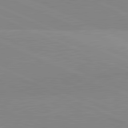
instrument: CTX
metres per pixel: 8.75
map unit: lApd
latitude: 81.9150
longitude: 139.1053
